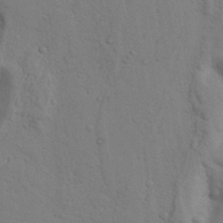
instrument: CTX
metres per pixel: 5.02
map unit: Nhu
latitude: 17.2537
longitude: -75.9339
